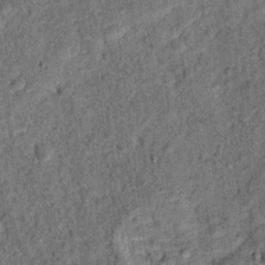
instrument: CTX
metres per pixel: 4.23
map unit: Ht
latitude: 9.5371
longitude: -38.7624
